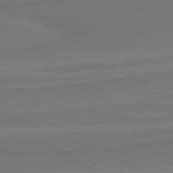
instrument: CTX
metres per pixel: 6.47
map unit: lApd
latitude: 81.7450
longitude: 168.6518
